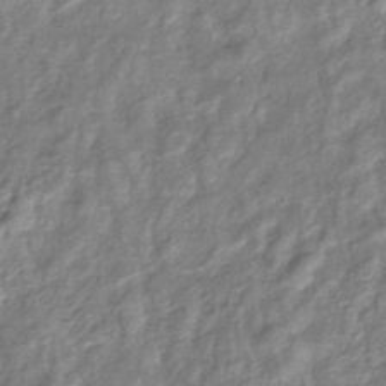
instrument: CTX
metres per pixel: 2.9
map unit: eHb
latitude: -38.5574
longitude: 78.1983
